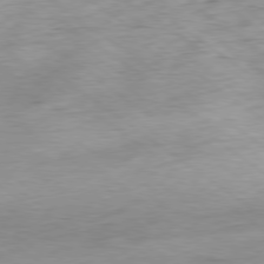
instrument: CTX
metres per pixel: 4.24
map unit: Hpe
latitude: -79.0864
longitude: 9.3698
